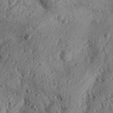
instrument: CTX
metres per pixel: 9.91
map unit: Aa
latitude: 31.5560
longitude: -136.6491
